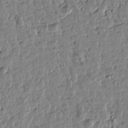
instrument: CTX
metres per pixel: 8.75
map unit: Htu
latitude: -0.0094
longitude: -178.5924
